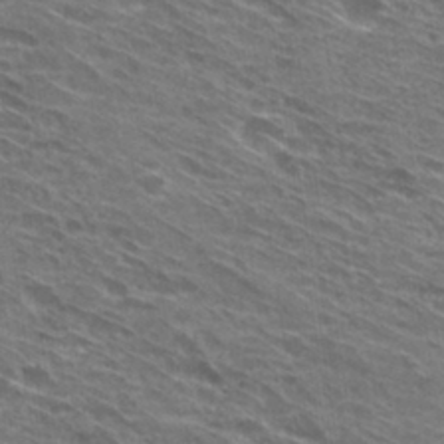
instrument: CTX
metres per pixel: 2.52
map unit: Hto
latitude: 30.4601
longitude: -44.8191
